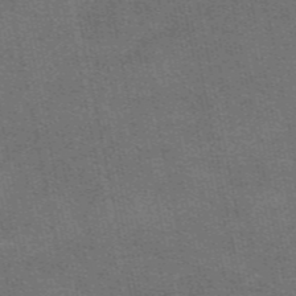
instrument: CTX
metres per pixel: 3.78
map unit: eAb
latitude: 48.1200
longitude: 114.6140
